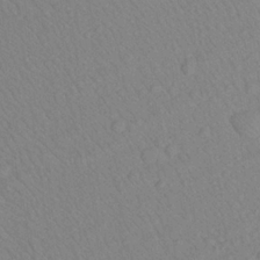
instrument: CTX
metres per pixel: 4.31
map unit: Aa
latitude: 22.5735
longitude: -139.0836
